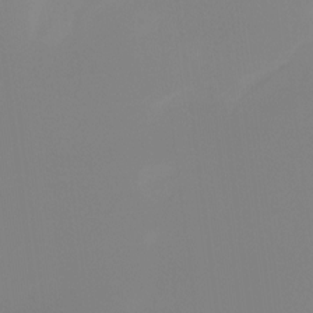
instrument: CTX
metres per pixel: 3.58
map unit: Ht
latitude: -12.7463
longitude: -50.0633
